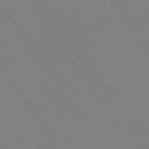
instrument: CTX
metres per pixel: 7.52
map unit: Ap
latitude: -73.8989
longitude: -70.3656
